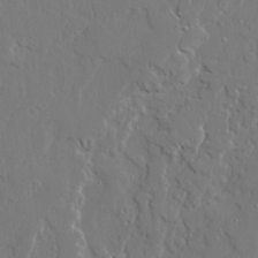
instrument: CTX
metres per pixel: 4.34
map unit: Ave
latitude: 22.9892
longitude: -129.6316
